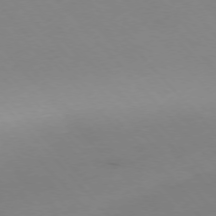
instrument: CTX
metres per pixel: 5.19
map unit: Hpe
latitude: -76.5196
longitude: -19.4426
